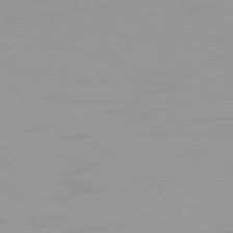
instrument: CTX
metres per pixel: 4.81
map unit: Hpe
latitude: 77.4993
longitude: -140.4790
